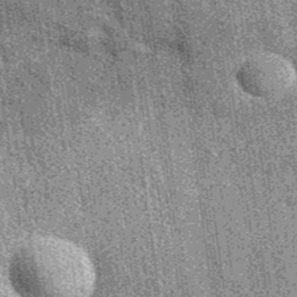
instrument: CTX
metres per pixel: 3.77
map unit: eAb
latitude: 37.1403
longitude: 107.8233
